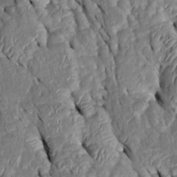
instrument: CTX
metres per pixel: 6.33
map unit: Htu
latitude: 0.4979
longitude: 149.0676
